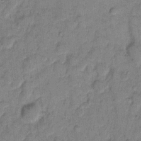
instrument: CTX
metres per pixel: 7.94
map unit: eHh
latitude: 7.9339
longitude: -64.1956
